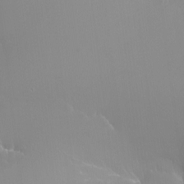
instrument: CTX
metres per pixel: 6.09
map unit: Ht
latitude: -12.7841
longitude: -44.6112
